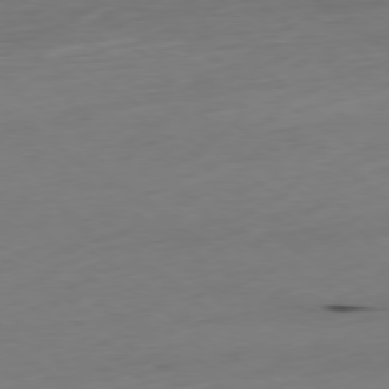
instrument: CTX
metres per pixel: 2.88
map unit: Hpe
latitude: -79.2376
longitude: 14.5196
